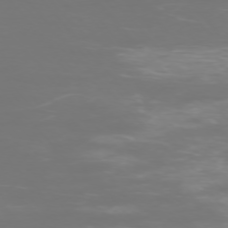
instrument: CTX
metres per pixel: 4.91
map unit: Ap
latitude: -75.5211
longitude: -75.5938
